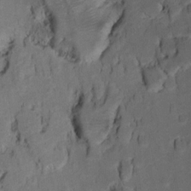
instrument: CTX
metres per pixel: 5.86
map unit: Ht
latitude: 10.7624
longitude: -33.6505
